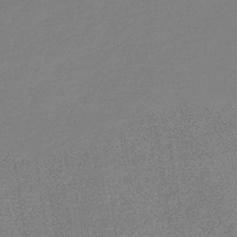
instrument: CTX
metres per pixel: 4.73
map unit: eHb
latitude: -36.2361
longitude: 78.4251
